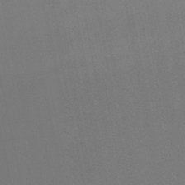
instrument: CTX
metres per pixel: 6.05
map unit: lHb
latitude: -49.9745
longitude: 70.5763
